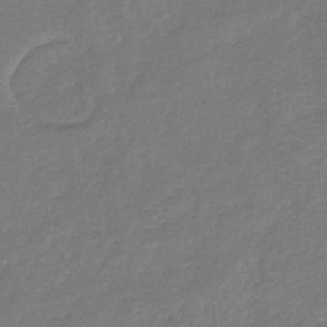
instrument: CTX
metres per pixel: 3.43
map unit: eHb
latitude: -33.7667
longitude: 75.3510
